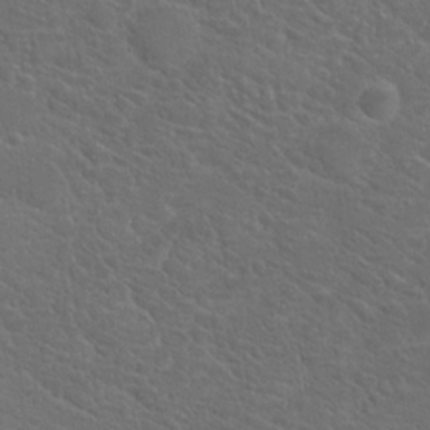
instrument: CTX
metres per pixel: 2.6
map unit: Hto
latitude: 19.2348
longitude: -36.3467
